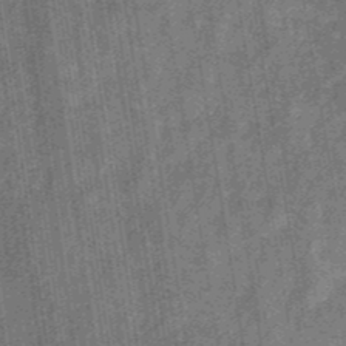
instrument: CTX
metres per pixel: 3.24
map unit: eHb
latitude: -29.8422
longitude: 70.4629
